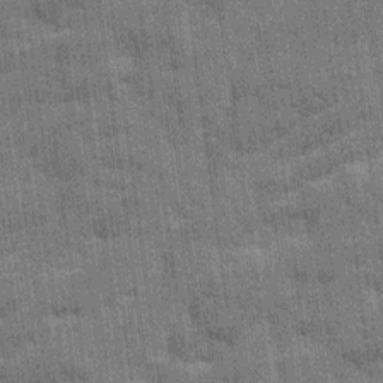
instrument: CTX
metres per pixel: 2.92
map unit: Ave
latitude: 20.1200
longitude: -129.8772
